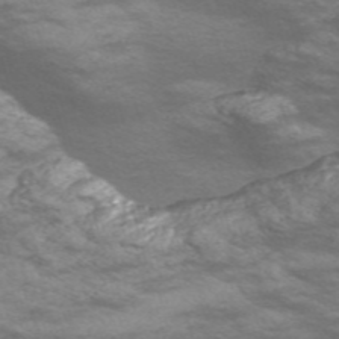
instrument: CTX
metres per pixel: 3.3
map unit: Nve
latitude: -57.7666
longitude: 54.3495
